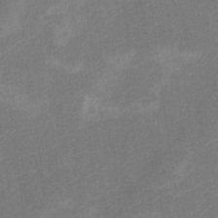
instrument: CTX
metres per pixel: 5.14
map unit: Nve
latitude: -25.6911
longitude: 106.9542
